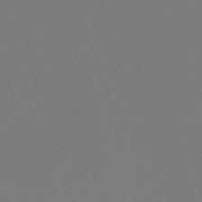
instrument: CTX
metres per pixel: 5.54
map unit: eHh
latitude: -62.7463
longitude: 51.2565
